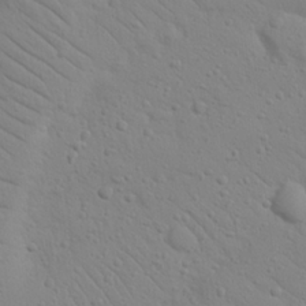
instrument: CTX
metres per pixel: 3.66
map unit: Nhu
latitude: 23.4615
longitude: -74.0444
